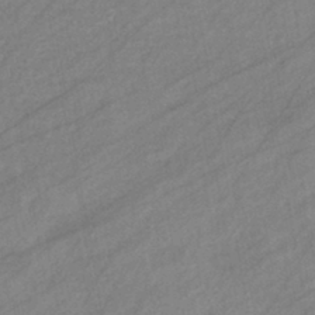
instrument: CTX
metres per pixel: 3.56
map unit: eHb
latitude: -41.2565
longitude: 83.2187
